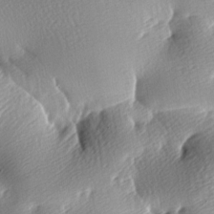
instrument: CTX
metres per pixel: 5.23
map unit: lAa
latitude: -9.0297
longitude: -126.0822
